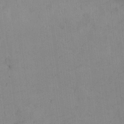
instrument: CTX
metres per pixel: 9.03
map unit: Ht
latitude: 12.8380
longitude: -41.1214
